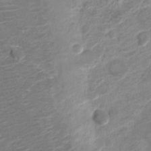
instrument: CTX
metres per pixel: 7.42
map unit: Nve
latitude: -19.4643
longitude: 106.1795
